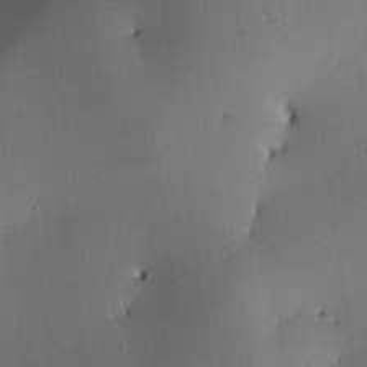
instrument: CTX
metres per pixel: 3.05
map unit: lAa
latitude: 2.5734
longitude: -115.5182
